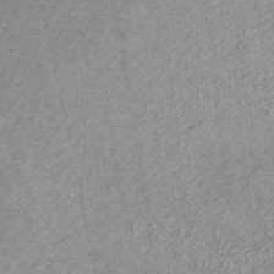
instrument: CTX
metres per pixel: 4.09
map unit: ANa
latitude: 36.9892
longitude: 15.0865
